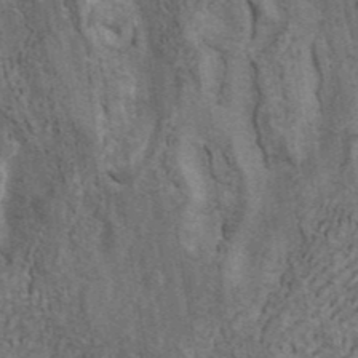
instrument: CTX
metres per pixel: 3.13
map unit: ANa
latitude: 42.9325
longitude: 16.4062
